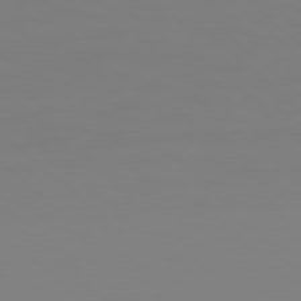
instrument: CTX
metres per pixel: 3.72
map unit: Hpe
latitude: 78.4223
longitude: 178.6329
